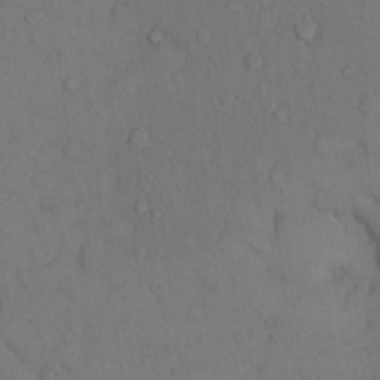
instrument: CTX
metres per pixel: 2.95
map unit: Hto
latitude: 11.1781
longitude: -61.4426
